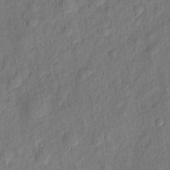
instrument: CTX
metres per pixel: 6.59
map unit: eHh
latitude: 5.6694
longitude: -73.2915
